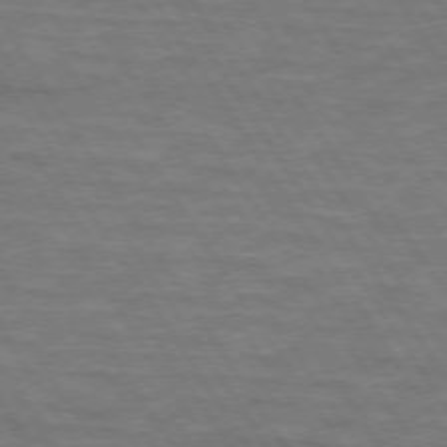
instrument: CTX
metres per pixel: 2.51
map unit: lApd
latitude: 73.8773
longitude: -63.1592
